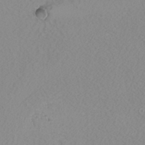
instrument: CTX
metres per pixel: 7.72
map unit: Nhu
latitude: -7.3887
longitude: -94.4979
